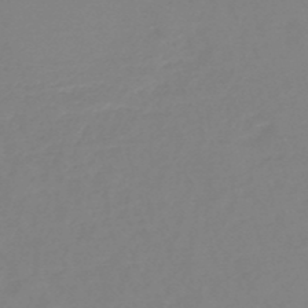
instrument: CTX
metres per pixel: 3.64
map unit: HNb
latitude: -49.4833
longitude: -43.9528
